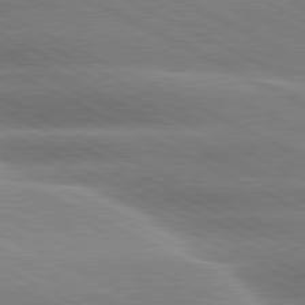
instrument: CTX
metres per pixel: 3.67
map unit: lApd
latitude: 80.4601
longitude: -136.4034
